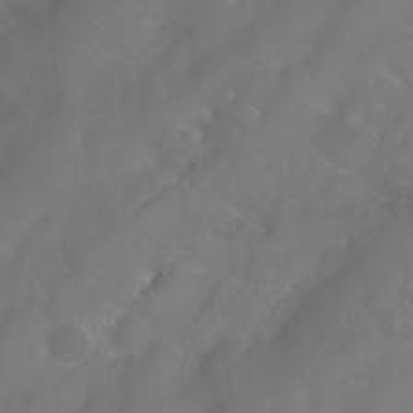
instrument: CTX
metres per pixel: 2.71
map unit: Nhu
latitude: 24.5734
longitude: -62.6491
